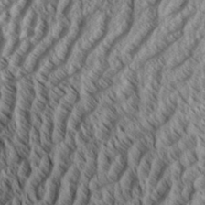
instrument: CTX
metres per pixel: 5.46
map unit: Aa
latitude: 33.7261
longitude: -137.6127
